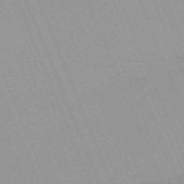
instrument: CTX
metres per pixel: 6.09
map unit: Nhu
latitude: -67.1431
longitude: 38.6141
